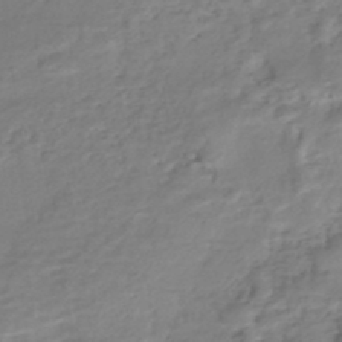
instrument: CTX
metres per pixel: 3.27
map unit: Nhe
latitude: -48.6330
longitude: -172.7624
